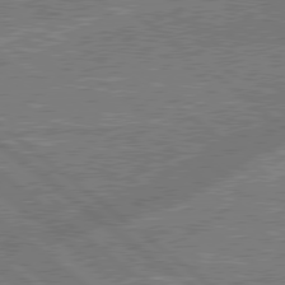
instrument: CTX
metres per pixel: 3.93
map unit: lApd
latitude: 79.1403
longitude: 174.9730
